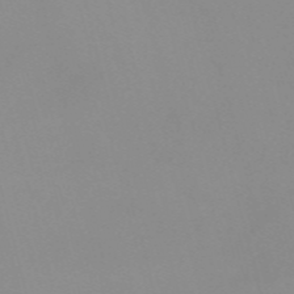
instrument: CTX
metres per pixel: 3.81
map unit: Nve
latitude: -57.3698
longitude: 59.9556
